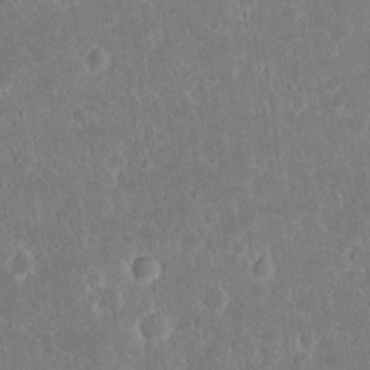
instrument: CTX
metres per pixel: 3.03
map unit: eHh
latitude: 16.8758
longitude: -73.0270
